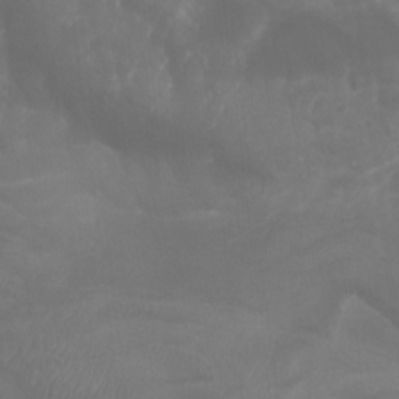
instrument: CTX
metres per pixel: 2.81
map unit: Htu
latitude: -5.4832
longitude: -75.1592
